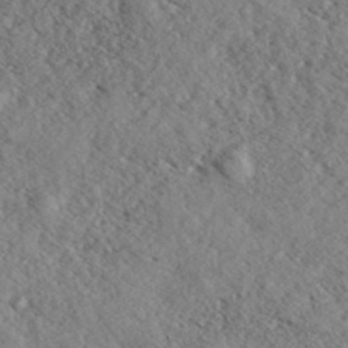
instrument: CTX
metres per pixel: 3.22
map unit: eHh
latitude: 36.0255
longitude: -139.4993
